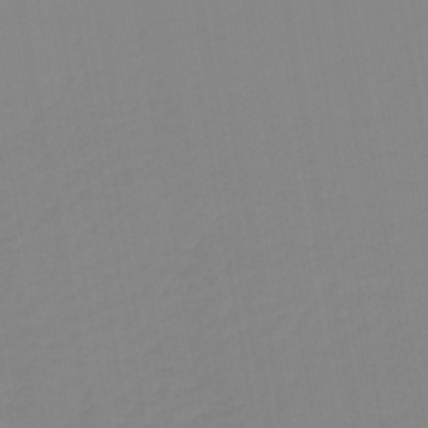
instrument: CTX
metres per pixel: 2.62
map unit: lHb
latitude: -44.0283
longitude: 60.7841
